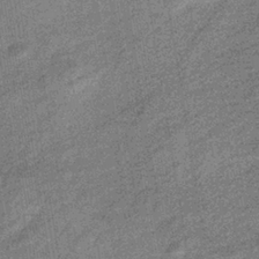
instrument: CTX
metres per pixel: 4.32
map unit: eHb
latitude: -38.3684
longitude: 79.4076
